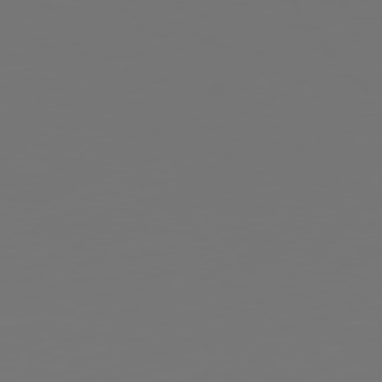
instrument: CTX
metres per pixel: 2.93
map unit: Hpe
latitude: 75.5749
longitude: -127.0270
